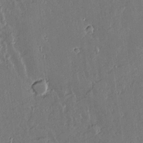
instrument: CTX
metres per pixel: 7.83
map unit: lAvf
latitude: 15.7450
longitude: -127.5371
